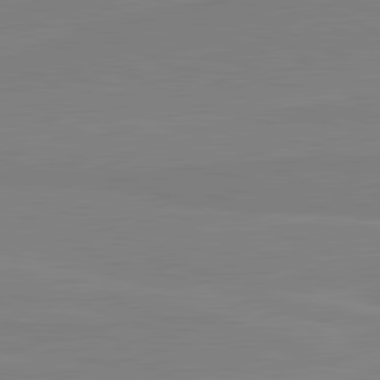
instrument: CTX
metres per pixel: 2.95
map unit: lApd
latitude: 81.7072
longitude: 167.0486
